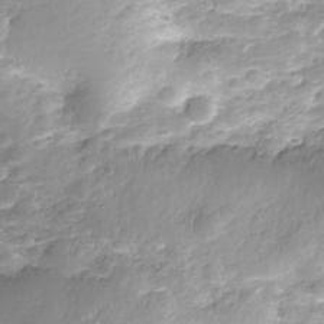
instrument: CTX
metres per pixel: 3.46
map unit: Nhe
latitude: -36.2361
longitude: -178.4979
